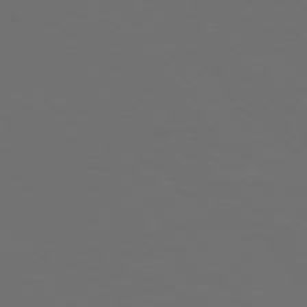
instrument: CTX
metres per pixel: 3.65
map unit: Ap
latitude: -77.7667
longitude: -94.9514
